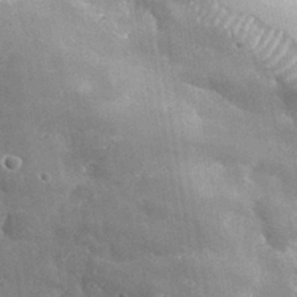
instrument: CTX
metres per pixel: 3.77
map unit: lHvf
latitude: 36.0822
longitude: -88.0822
